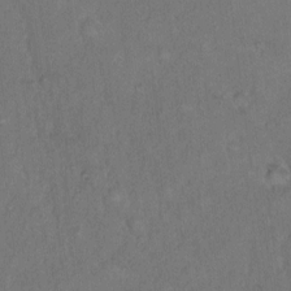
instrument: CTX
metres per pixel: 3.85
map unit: Hto
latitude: 11.4427
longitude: -60.6490
